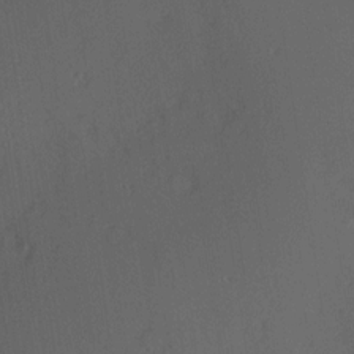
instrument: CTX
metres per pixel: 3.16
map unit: Hve
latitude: 13.5371
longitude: -89.7828
